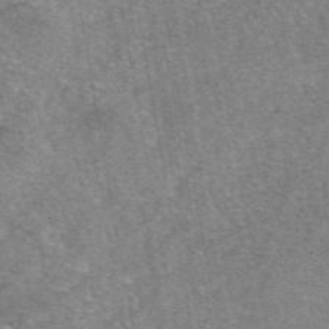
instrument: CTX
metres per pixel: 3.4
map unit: eAb
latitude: 47.0837
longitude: 102.4629
